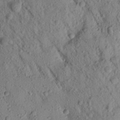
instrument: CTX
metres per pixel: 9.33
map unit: Aa
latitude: 17.8394
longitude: -147.1592
